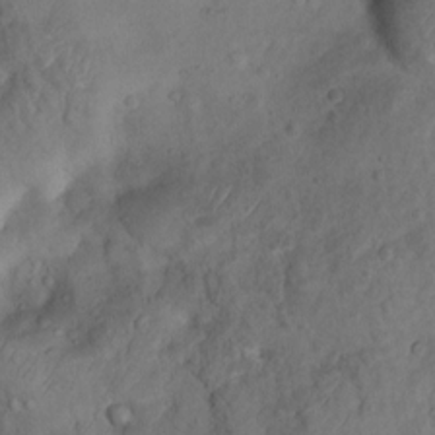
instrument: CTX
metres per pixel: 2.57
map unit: Nhu
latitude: 8.8380
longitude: -22.7246
